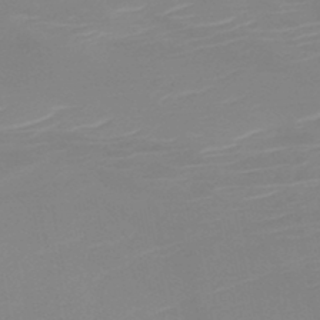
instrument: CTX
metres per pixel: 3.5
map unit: HNb
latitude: -45.5021
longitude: -44.1766
